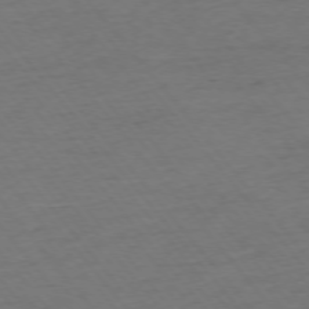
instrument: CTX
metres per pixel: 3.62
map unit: Ap
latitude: -75.7100
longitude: -82.9135
